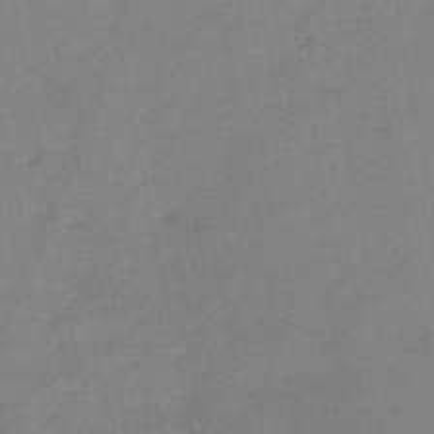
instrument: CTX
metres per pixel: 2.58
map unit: HNb
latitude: -46.1983
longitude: -36.1767
